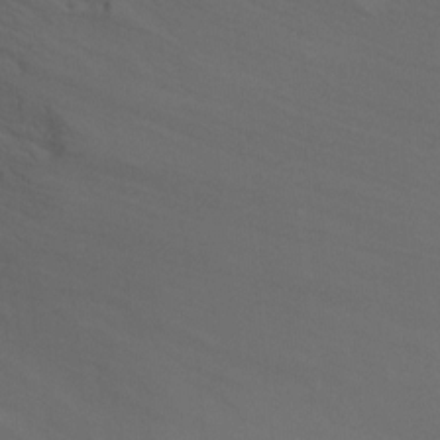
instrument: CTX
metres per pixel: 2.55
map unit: Ht
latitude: -9.7478
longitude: -32.7813
